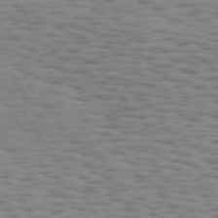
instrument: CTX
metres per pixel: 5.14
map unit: Hpe
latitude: 73.2915
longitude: -132.7435
